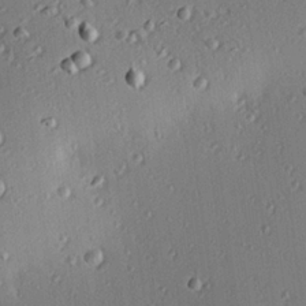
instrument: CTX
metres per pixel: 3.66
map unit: eHh
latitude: 23.5749
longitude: -91.0270
